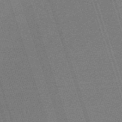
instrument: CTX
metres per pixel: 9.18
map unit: HNb
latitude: -56.0472
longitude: -44.7057
